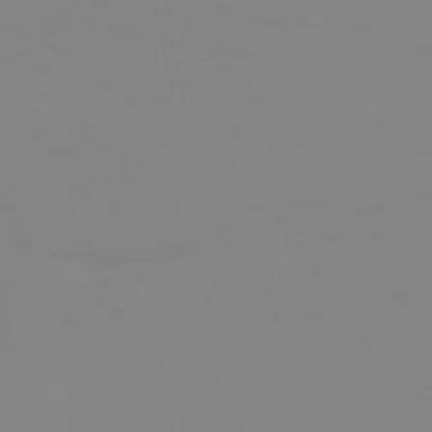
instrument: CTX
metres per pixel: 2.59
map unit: HNhu
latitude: -44.9542
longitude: 90.2929
